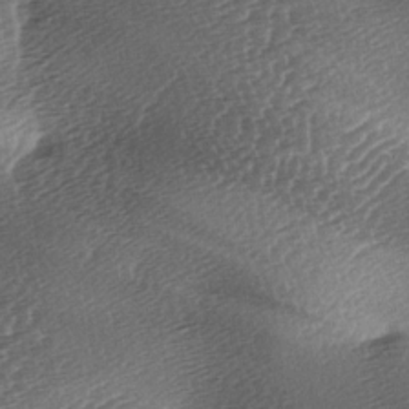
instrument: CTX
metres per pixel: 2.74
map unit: lAa
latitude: -3.2942
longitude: -126.8380
